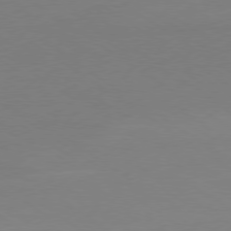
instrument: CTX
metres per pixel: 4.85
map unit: Ap
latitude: -79.5966
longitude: -55.0269
